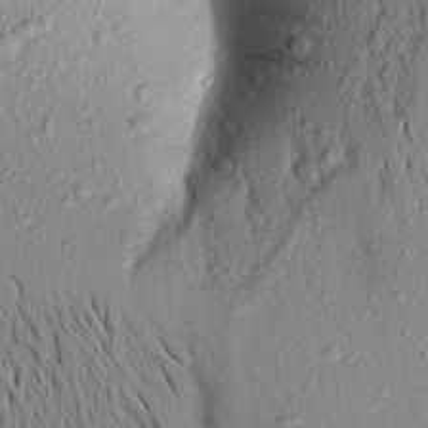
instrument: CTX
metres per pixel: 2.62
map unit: Aa
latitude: 18.5734
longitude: -148.9136
